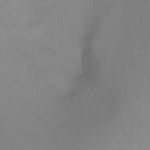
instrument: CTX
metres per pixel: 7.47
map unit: Ht
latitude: 1.7449
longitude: -36.2712
